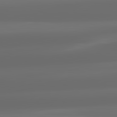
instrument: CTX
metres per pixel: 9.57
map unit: lApd
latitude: 81.3482
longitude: -144.1767
